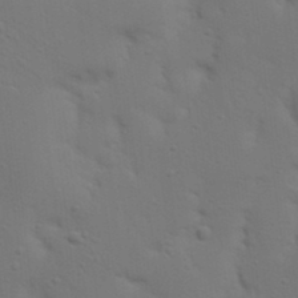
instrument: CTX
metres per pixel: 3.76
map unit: Nhu
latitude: 22.6301
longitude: -73.4049
